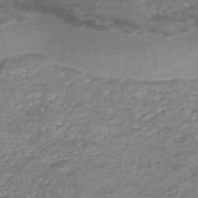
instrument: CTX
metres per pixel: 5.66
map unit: Nhe
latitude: -47.9556
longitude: -170.5924
